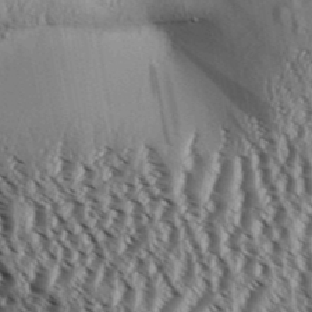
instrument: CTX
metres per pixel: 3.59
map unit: Aa
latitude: 32.7057
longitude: -136.6302
